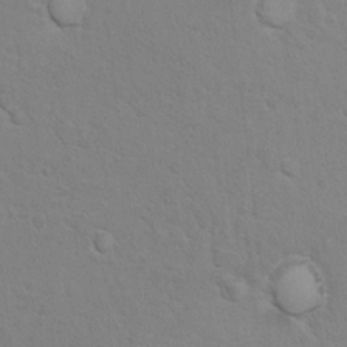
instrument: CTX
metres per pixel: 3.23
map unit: Hto
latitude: 10.2712
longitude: -35.5938
